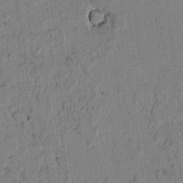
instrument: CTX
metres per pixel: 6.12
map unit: lAvf
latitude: 4.5924
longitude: 168.2550
